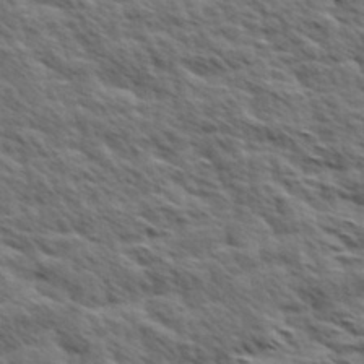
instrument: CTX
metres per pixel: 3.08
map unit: Hve
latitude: 31.7072
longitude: 149.4644
